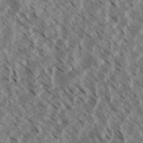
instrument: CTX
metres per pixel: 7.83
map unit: eHh
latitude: 34.8191
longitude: -139.8016
